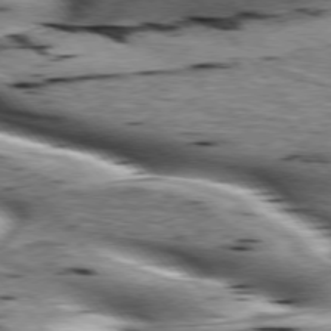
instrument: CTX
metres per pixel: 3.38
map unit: lApd
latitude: 76.1577
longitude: -60.4223
